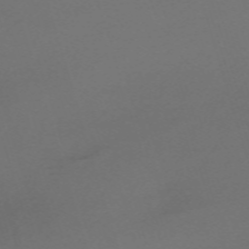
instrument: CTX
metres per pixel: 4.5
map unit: eHh
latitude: -62.4251
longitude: 52.8597
